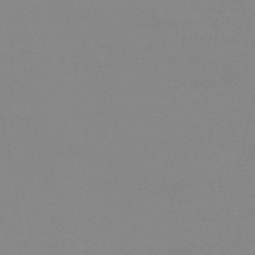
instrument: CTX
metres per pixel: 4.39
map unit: HNhu
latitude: -44.6330
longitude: 90.5385
